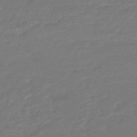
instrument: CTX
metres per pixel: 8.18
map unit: HNhu
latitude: -46.1417
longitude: 90.3118
